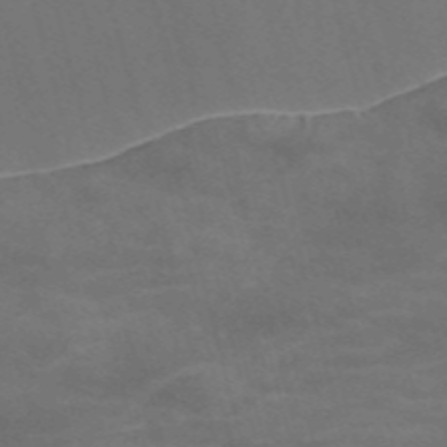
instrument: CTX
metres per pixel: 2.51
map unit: Nve
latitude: -58.3684
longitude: 65.2187
